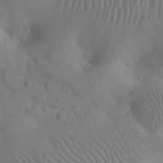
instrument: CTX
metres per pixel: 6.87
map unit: eHh
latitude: 25.7827
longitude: -66.8946
